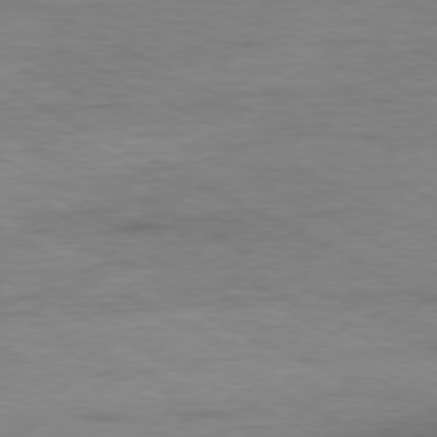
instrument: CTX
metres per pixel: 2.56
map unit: Ap
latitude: -80.0472
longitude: -82.4601
